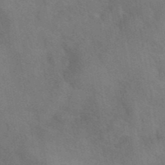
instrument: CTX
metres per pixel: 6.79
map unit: eAb
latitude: 42.2145
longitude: 107.7100
